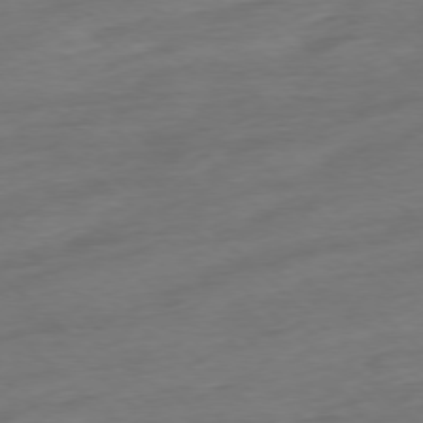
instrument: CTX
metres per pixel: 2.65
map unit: Ap
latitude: -77.6722
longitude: -97.9150
